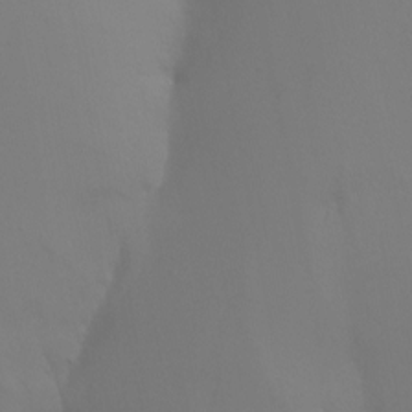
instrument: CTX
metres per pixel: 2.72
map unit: Nhu
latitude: -13.7289
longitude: -59.9717
